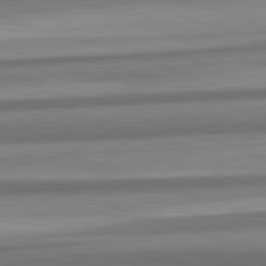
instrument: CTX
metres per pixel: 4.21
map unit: lApd
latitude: 82.5734
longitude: 178.4440
